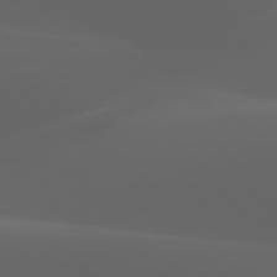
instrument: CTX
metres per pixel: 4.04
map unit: lApd
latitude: 77.7638
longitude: -53.4427
